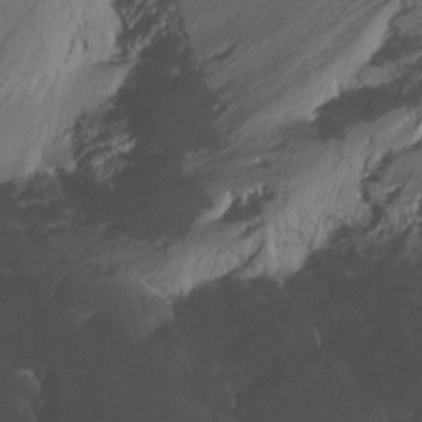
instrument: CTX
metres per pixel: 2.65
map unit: Ht
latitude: -16.4440
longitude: -49.6505
